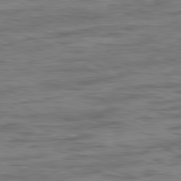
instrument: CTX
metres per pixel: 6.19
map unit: Ap
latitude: -82.1795
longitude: -75.7072
